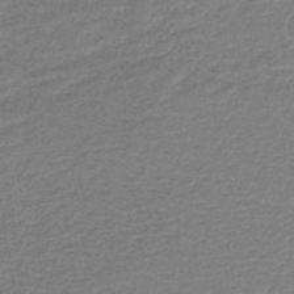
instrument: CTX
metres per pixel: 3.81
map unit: lHb
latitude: -40.6707
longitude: 63.1998
